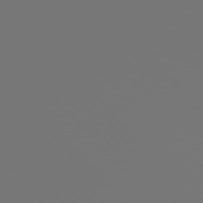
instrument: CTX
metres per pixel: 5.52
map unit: Hpe
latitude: 76.3845
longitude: -127.5182
